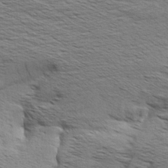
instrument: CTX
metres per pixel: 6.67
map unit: Aa
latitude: 8.0633
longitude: -139.1403
